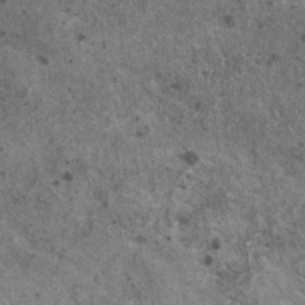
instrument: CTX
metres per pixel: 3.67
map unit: HNhu
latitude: 2.4790
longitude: 4.5951
